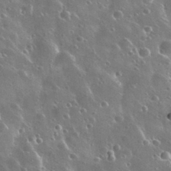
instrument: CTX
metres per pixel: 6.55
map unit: Nhu
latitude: 30.7813
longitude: -55.8394
